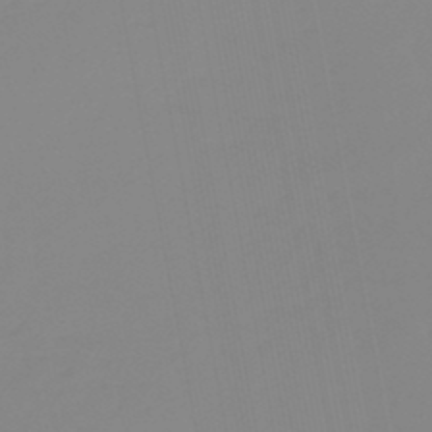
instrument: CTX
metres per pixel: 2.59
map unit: eHb
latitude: -48.5763
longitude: 84.9352
